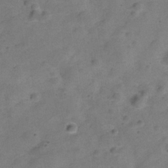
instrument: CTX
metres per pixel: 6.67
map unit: Hve
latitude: -29.0487
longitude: 92.6518
